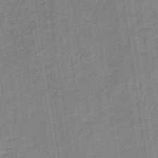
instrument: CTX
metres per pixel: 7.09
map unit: HNb
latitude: -36.9730
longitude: 51.7855
